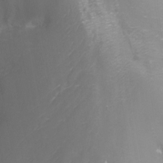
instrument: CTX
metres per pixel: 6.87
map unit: Nhu
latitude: -8.1795
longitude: -83.1214
